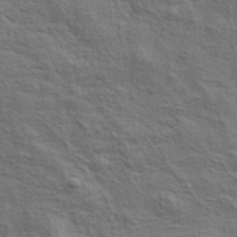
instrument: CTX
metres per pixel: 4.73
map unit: lHvf
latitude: 38.4034
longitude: -89.1026
